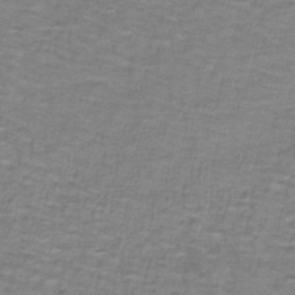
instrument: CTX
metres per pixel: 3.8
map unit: lHb
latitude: -41.3698
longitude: 55.7289
